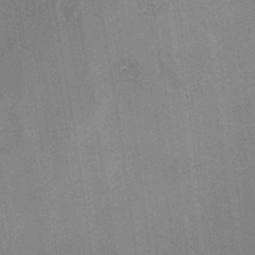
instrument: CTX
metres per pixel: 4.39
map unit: Nhu
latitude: -24.3873
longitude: -73.2159
